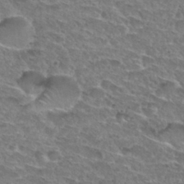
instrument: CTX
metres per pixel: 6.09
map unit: Nhu
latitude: 29.9717
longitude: -49.3482
